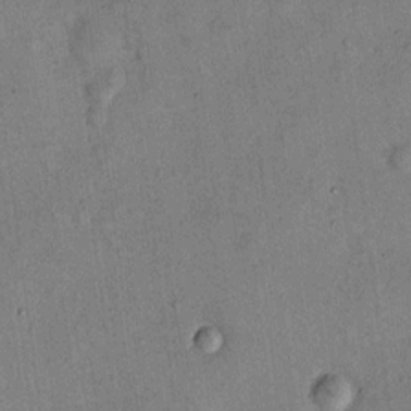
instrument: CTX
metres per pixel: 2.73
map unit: Hto
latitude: 12.2523
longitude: -58.9892
